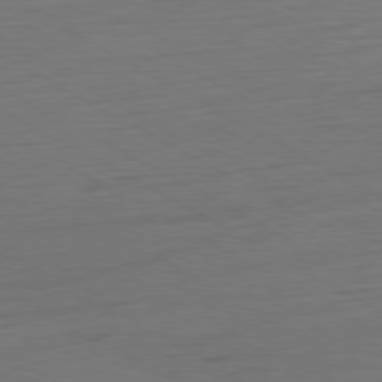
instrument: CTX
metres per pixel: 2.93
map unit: Ap
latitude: -79.7666
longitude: -57.3481
